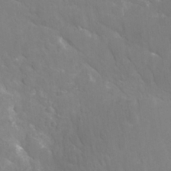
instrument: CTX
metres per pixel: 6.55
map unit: Nhu
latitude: 27.1403
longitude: -56.0633
